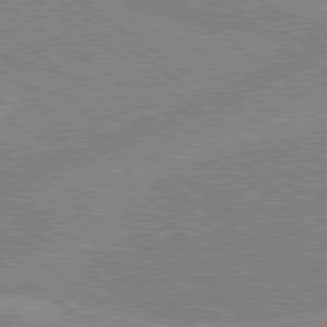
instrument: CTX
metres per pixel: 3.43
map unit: lApd
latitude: 79.0270
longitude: -157.4237
